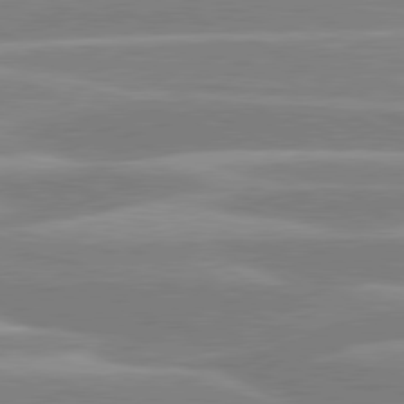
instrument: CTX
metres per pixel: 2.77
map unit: lApd
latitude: 80.2145
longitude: -134.6679
